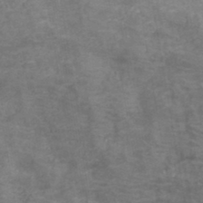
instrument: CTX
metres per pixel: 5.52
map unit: HNb
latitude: -45.8045
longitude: -46.9703
